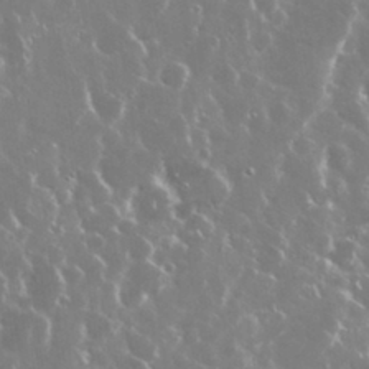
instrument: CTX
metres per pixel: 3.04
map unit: Nhu
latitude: 29.3293
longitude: -60.5734
